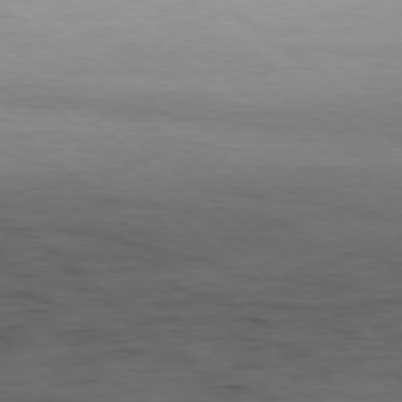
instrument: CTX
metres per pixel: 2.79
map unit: Hpe
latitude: -79.1620
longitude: 12.4629
